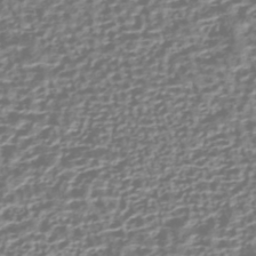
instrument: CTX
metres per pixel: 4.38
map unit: HNhu
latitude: -43.2753
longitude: 106.3307
